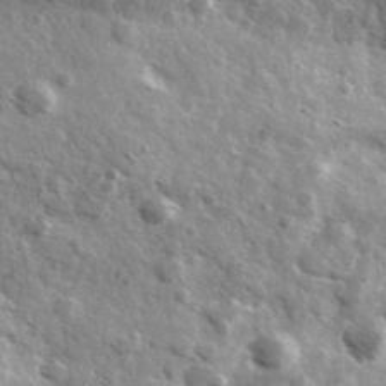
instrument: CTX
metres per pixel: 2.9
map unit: Ave
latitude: 38.2333
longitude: -107.9150
